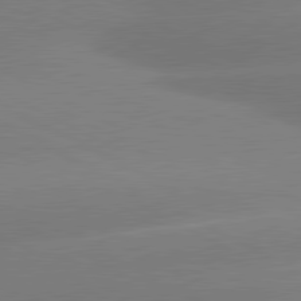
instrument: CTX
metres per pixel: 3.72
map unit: lApd
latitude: 80.7624
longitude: -151.0458
